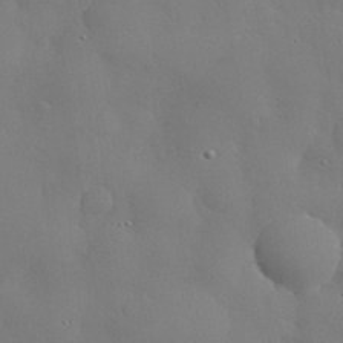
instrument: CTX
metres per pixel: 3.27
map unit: eHh
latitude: 30.4601
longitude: -82.4412
